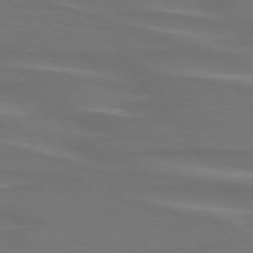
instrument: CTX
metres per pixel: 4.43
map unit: lApd
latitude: 74.8569
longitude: -79.5749
